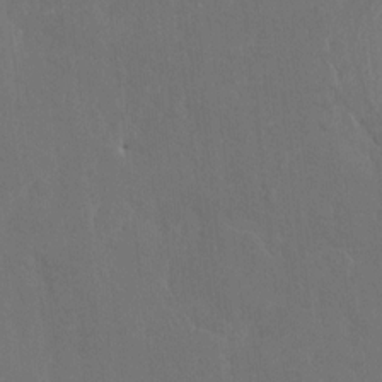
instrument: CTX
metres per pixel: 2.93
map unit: HNhu
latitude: 6.5924
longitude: 3.8611
